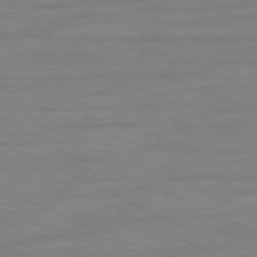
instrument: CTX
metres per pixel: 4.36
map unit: Ap
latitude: -80.0283
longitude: -105.0459
